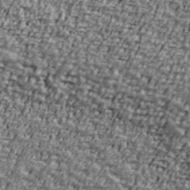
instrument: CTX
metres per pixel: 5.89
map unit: Ave
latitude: 41.0836
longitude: -112.2900
